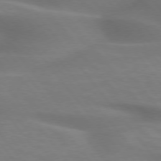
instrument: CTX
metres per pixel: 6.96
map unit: lApd
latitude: 75.4993
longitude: -60.3278
